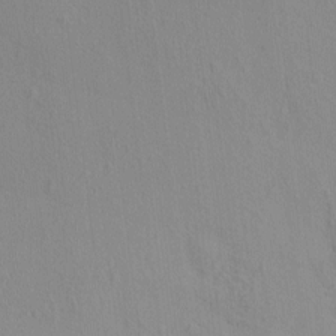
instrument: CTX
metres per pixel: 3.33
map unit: eHh
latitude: -1.3321
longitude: 18.8597
